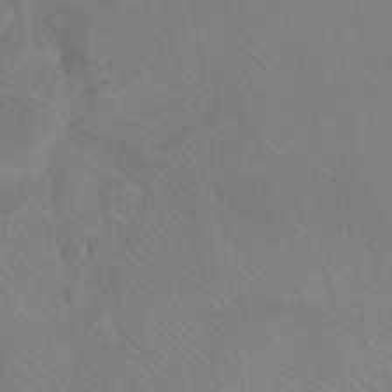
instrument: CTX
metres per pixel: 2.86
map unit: eHh
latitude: -8.6329
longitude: -67.8583
